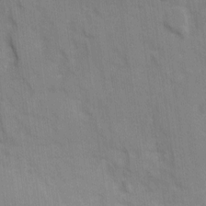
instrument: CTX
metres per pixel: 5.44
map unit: Ave
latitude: 12.8002
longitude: -101.3671
